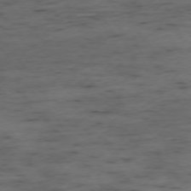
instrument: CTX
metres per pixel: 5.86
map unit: Ap
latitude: -76.2173
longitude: -90.1767
